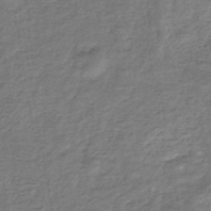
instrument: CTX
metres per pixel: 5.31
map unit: eHb
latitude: -33.8423
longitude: 75.7667
